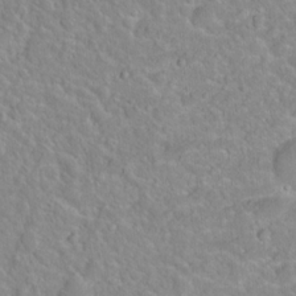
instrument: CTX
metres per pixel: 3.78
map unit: Hto
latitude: 16.2900
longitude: -39.0269
